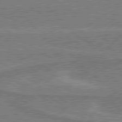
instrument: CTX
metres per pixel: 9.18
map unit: lApd
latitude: 79.9528
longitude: 169.4454
